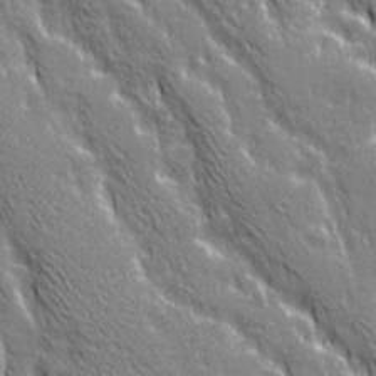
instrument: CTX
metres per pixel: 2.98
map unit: Ave
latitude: 21.4427
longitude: -134.9891
